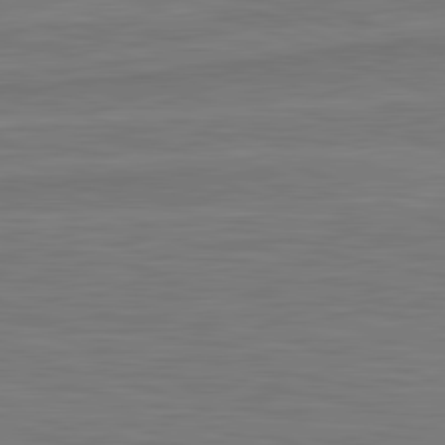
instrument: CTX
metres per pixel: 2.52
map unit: lApd
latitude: 81.8205
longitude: -171.5560
